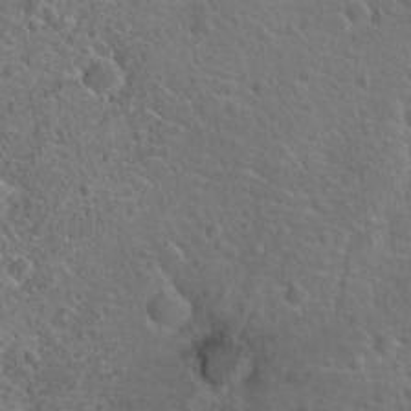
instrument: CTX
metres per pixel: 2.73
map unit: Hto
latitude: 18.4790
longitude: -42.4790
